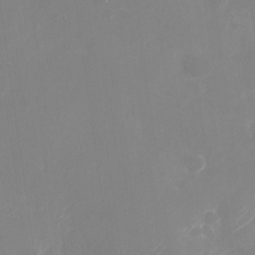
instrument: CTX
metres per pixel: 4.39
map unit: Nhu
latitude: -28.6707
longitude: -68.8380
